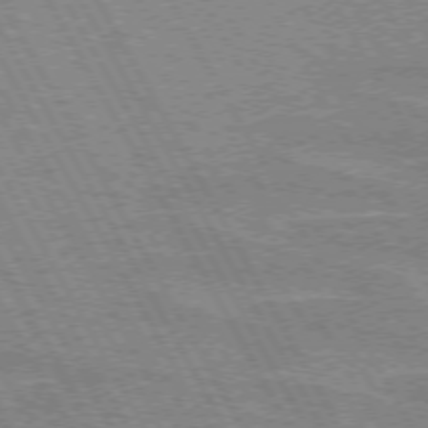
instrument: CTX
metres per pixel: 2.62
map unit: lApd
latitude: 72.5168
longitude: -55.2159
